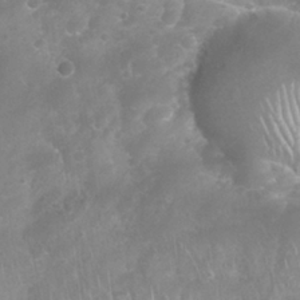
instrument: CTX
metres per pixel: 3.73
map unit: Nhu
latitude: 27.3104
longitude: -63.4994
